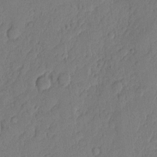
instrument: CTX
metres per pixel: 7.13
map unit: eHh
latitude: 4.4034
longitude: -75.9528
